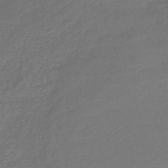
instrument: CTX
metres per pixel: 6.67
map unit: lHb
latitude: -44.7652
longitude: 59.2753
